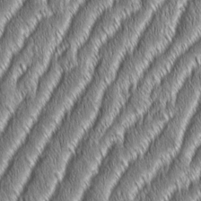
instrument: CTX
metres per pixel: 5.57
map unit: Aa
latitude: 7.3671
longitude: -131.2726
